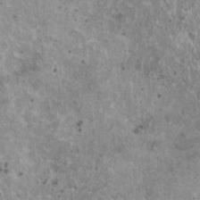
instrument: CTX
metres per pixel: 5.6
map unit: HNhu
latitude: 2.5923
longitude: 5.3698
